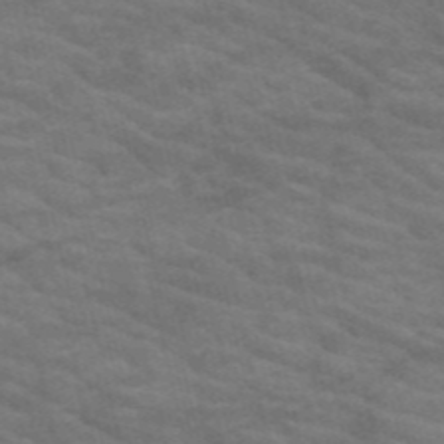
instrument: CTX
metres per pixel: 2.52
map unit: HNb
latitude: -53.4454
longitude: -44.5546
